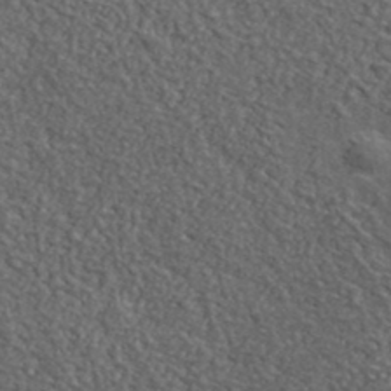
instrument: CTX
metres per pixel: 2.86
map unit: lHvf
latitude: 38.6868
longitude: -87.4615
